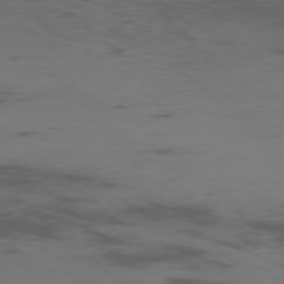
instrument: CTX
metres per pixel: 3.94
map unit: Ap
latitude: -76.9920
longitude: -67.2348
